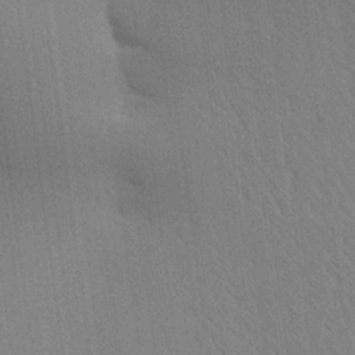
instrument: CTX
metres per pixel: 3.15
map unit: Aa
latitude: 24.5545
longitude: -133.3671
